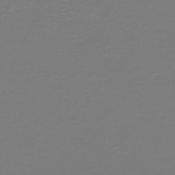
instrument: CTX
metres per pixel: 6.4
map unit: HNb
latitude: -46.7274
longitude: 53.8611
